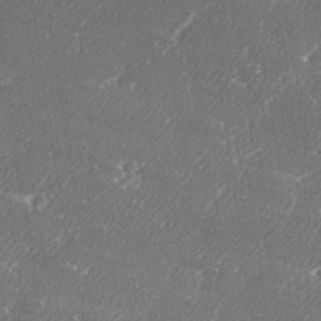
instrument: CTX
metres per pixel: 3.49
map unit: eHh
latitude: 34.8380
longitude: -132.7813
